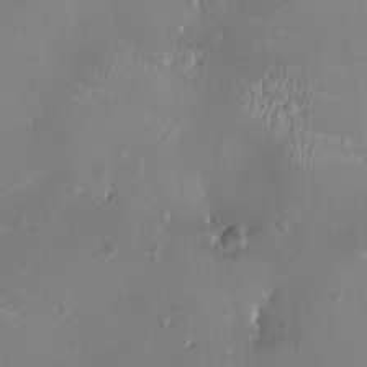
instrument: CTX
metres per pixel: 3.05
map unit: HNhu
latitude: -2.6518
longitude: -1.0458
